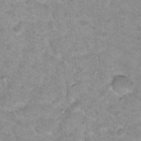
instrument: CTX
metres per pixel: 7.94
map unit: Nhu
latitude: 18.4412
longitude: -31.6883
